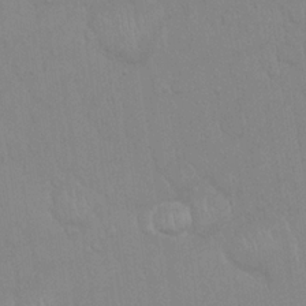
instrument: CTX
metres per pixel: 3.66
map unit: eHh
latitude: 21.4805
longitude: -58.5924
